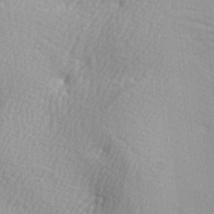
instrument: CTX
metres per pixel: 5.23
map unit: lAa
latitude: -5.1998
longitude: -121.8584
